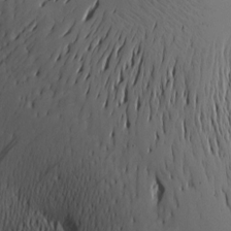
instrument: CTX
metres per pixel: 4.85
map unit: Htu
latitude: -2.5573
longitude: -177.0458
